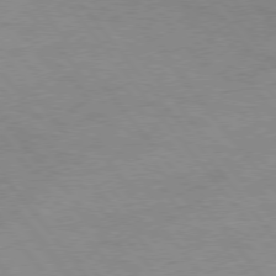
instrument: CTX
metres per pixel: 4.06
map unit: Hpe
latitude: 75.8205
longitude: -143.5560
